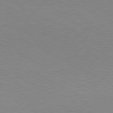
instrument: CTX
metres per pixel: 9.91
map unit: lApd
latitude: 80.0255
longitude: -127.4427
